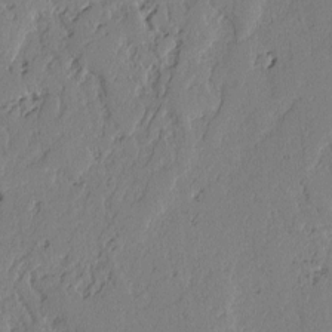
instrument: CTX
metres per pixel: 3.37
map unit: lAvf
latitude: -2.6896
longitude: -105.9717
